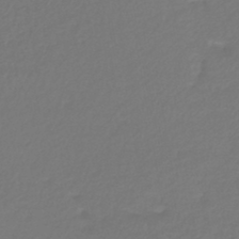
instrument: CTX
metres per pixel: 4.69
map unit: lHb
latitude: -41.7477
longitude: 72.5574
